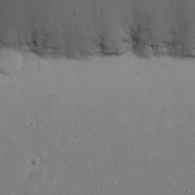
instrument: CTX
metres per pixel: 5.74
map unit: eHh
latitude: 18.4601
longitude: -72.6113
